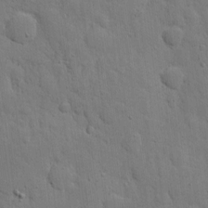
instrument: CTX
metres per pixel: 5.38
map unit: eHh
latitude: 5.4426
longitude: -70.8569
